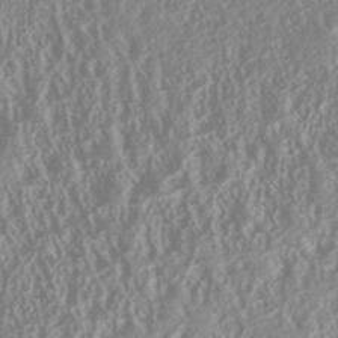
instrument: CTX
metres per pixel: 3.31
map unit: Nhu
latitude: -40.8030
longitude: -84.2712
